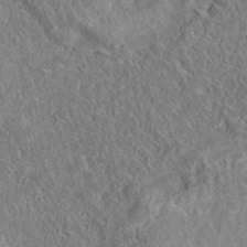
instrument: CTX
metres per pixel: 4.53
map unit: eAb
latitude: 35.9717
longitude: 111.7855
